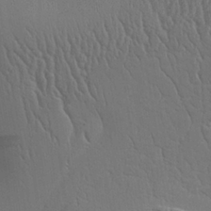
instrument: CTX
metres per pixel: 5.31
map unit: Aa
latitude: 26.4979
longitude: -138.1389
